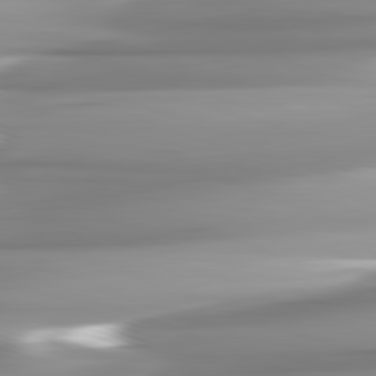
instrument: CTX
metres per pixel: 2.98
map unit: lApd
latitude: 82.2900
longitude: -142.4790
